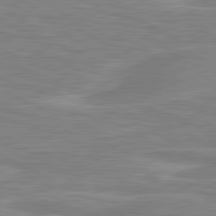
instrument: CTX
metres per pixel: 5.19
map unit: lApd
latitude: 80.8191
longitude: 172.9919
